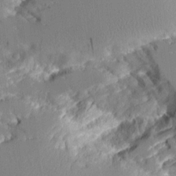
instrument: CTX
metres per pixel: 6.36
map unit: Aa
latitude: 11.5371
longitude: -125.8583
